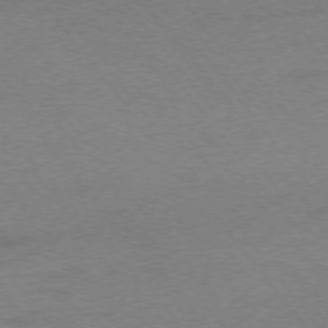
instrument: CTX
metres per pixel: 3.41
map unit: Ap
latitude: -75.7100
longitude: -73.1970
